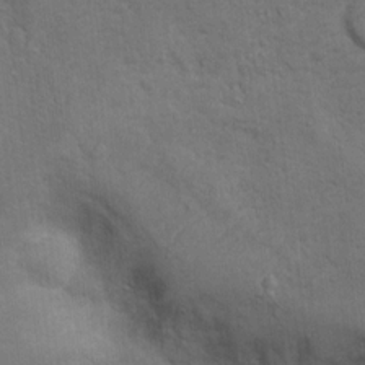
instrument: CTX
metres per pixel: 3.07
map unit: Ht
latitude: 11.0270
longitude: -39.6883
